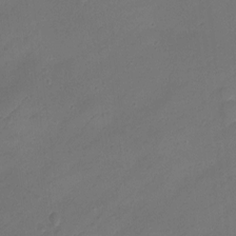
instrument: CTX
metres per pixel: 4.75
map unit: Ht
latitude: 1.1214
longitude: -34.8569
